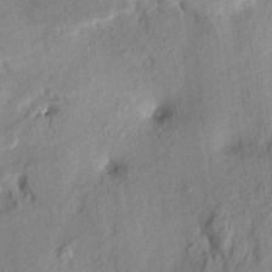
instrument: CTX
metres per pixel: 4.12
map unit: HNhu
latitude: 13.7639
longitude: 11.1620
